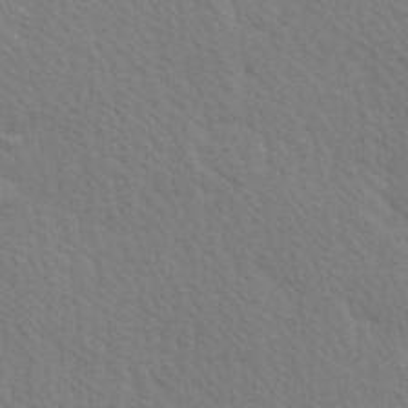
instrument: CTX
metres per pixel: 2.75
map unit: Hve
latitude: 26.4223
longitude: -93.9717
